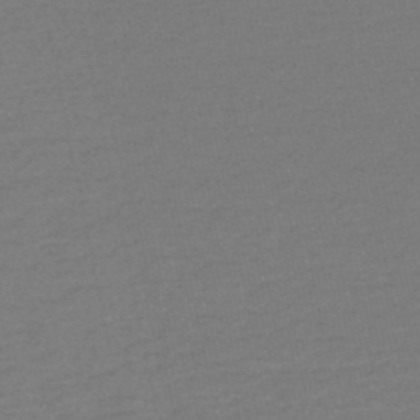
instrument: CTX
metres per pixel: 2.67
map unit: HNb
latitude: -48.2551
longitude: 60.3684
